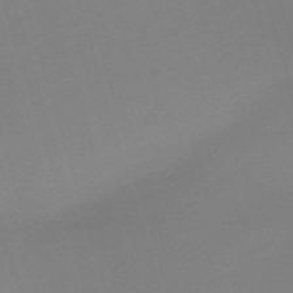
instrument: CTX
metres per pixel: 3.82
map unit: eHh
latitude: -62.2739
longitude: 51.0108
